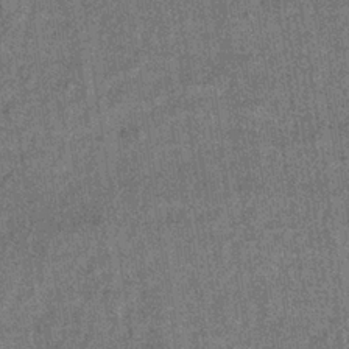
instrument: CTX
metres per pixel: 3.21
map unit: lHb
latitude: -35.7289
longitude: 64.1606
